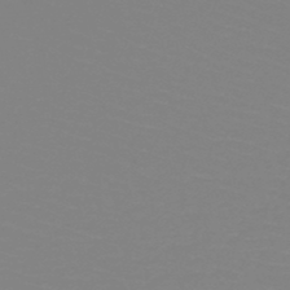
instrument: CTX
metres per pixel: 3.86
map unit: HNb
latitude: -49.2943
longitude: -51.3103
